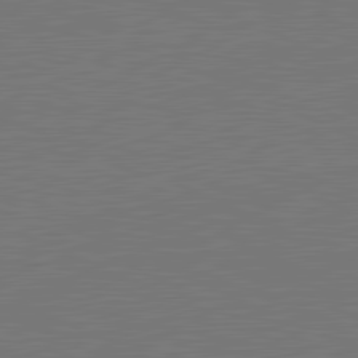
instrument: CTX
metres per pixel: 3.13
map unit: lApd
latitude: 81.7639
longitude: 149.4077
